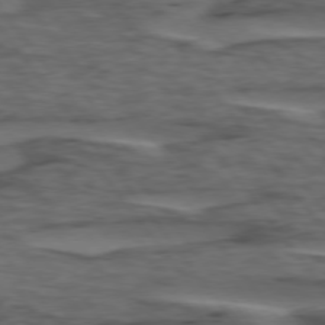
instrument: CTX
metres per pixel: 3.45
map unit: lApd
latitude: 75.8205
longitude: -70.8002
